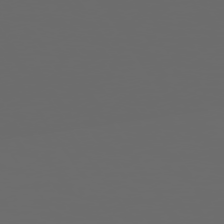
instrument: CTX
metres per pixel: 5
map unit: Hpe
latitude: 73.8395
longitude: -127.8395
